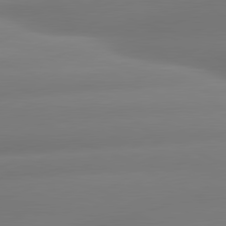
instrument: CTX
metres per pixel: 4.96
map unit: lApd
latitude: 80.7057
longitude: -160.2900
